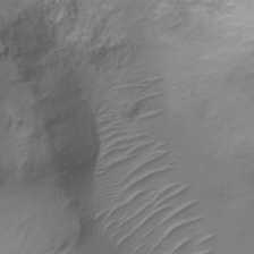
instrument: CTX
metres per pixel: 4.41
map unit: Nhu
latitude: -15.0487
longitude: -26.7813
